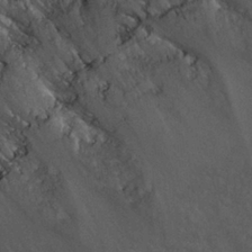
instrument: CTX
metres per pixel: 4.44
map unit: Nhu
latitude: 26.7624
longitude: -50.4790
